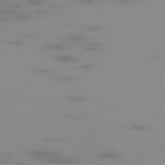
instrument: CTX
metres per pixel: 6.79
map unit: Hpe
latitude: -75.9178
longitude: -10.5357
